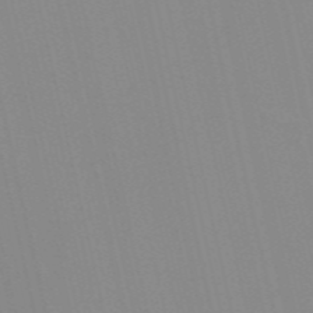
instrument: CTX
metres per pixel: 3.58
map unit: Nve
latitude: -57.5210
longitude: 60.6330
